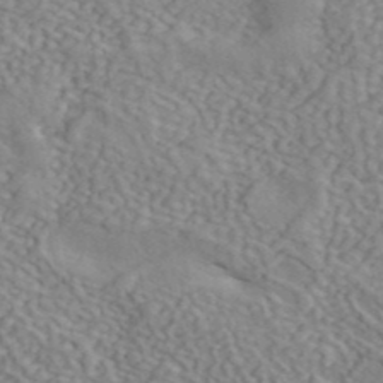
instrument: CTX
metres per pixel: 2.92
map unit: ANa
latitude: 41.8016
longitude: 51.0297
